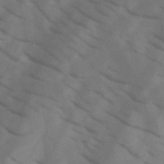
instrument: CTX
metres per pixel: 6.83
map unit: HNb
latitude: -44.8597
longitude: -41.1025
